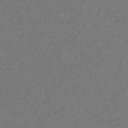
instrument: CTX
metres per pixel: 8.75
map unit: HNb
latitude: -43.9556
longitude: -38.3089
